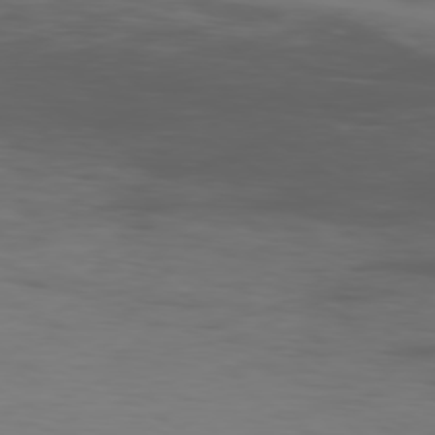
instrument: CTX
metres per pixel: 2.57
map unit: Ap
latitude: -79.4454
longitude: -78.4412
